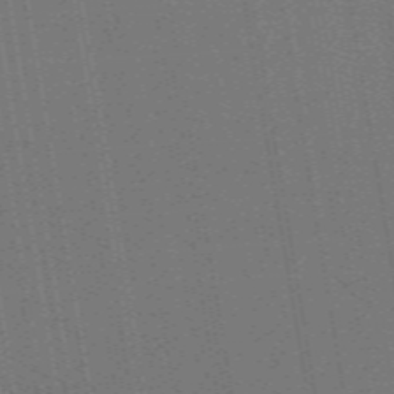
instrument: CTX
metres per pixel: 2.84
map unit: ANa
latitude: 51.4426
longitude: -70.9325
